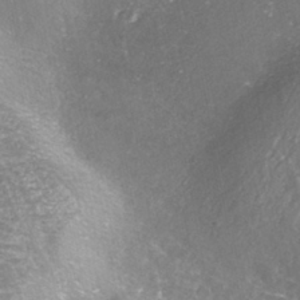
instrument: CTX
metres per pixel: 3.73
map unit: ANa
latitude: -42.6140
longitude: 108.1795
